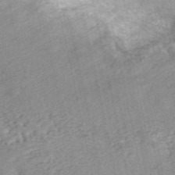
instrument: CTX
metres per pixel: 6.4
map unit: ANa
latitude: 46.2145
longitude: 25.0297
